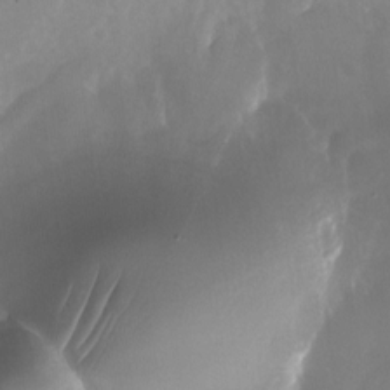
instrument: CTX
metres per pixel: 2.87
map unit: Nhu
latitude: -24.1228
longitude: -71.1403
